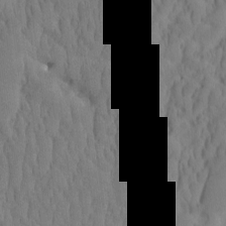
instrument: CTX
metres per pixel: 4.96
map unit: eHh
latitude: -1.9556
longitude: 15.8045
